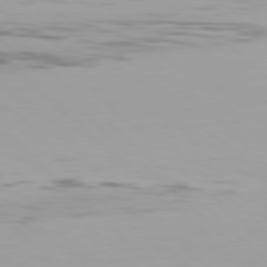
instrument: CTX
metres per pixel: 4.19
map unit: Hpe
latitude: 77.2159
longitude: -171.8772
